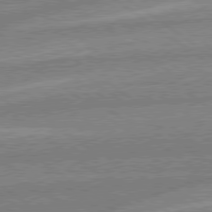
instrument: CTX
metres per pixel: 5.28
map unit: lApd
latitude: 78.9325
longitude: -164.5546
